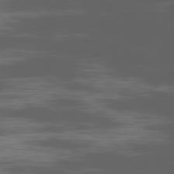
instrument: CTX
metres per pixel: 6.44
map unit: Ap
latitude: -81.0676
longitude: -63.0459
